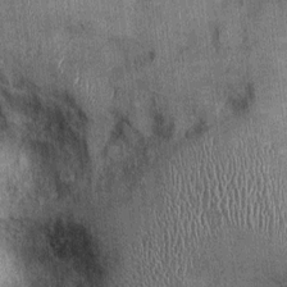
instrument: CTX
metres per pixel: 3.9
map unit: Ht
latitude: -0.4251
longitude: -13.2726
